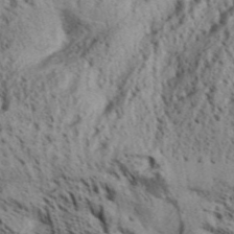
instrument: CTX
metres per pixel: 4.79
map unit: Aa
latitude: 30.8380
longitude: -137.1026
